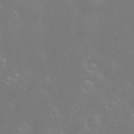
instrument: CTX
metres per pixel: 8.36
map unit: Hve
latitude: -10.9164
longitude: 174.6518
